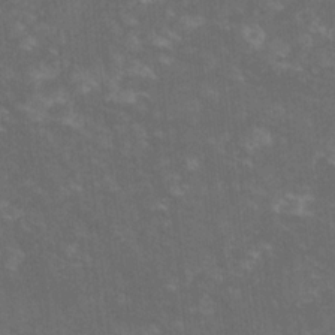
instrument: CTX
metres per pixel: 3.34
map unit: lHvf
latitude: -14.0472
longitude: -101.9150
